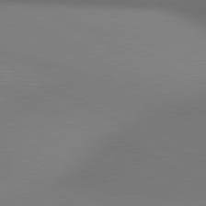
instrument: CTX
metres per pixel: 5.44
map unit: lApd
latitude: 80.6679
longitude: 132.5574
